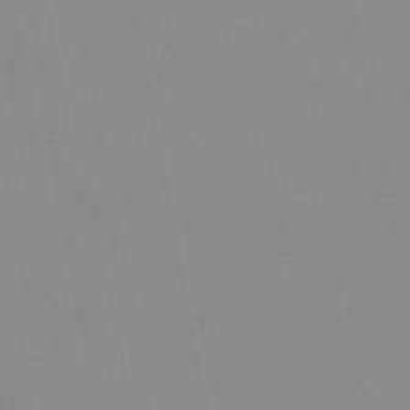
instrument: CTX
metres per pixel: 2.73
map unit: HNb
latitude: -45.1620
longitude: -43.4049
